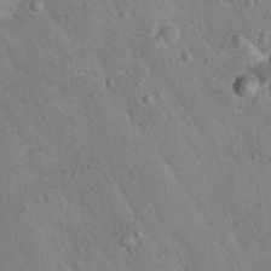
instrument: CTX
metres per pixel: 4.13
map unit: Nhu
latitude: 14.9325
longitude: -28.7057
